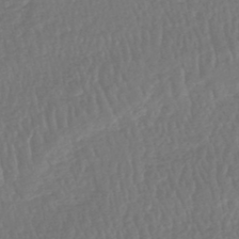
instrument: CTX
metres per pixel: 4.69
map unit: HNhu
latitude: -48.6519
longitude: 102.1984
